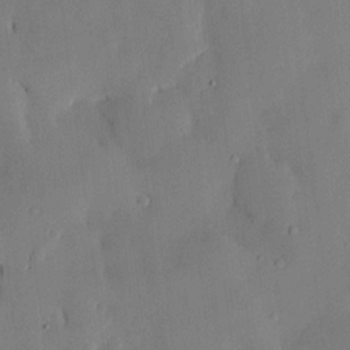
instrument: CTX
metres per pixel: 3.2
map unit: HNhu
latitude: 15.1404
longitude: 11.2376
